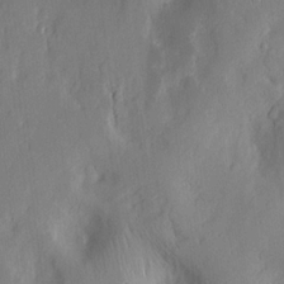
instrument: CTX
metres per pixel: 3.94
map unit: Nhu
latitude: -5.1620
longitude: -150.1389
